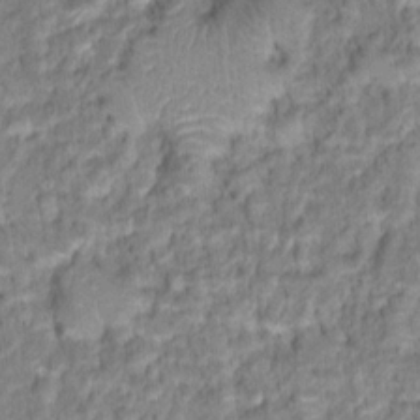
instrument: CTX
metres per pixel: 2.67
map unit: Hto
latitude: 16.5168
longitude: -40.2900
